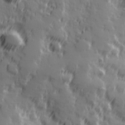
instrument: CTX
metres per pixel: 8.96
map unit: Hve
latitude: 25.9717
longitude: 146.5573
